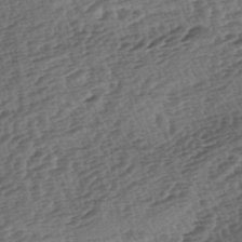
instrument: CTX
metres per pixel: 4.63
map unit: lAa
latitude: -3.8233
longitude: -122.8947
